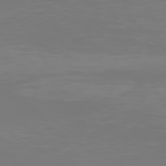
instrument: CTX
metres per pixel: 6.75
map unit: Hpe
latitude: 77.3103
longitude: -133.8017
